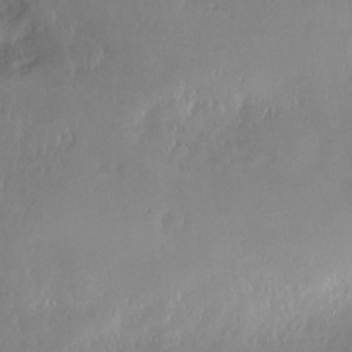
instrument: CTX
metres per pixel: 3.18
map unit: Nve
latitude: -9.2187
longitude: 173.1809
